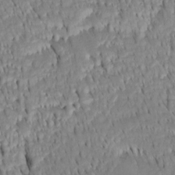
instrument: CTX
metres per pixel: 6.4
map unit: Htu
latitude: -4.3495
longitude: 152.0283
